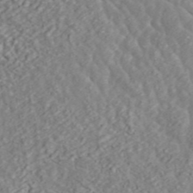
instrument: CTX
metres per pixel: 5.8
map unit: ANa
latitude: 45.2915
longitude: 23.4832
